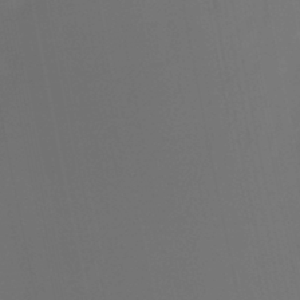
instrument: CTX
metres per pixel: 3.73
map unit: HNhu
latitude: -28.7841
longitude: 66.8786
